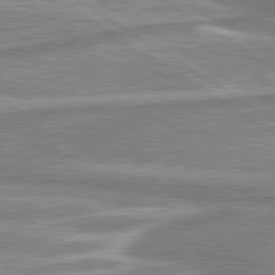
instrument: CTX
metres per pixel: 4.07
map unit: lApd
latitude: 80.2900
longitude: -176.7057
